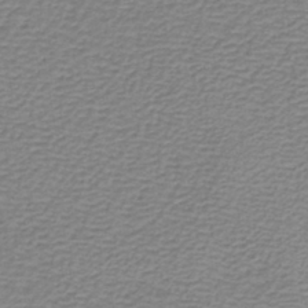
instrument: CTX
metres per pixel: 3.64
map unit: lHb
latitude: -40.1606
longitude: 61.6533
